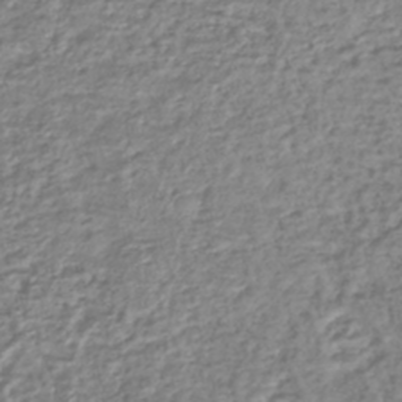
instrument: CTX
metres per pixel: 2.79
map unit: lHb
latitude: -41.7100
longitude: 71.9556
